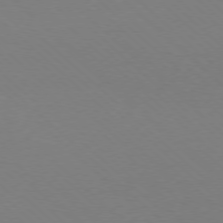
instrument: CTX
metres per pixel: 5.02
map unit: Ap
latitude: -78.4062
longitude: -91.0836
